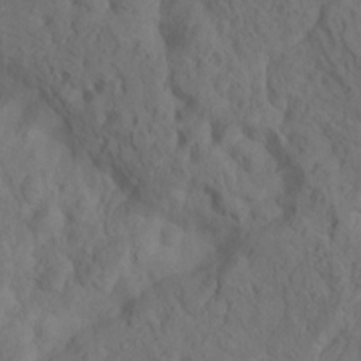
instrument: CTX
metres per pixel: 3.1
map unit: Nhu
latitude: 12.1011
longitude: -27.9906
